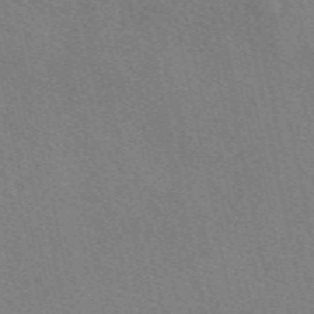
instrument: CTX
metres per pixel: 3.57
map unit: eAb
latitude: 50.6490
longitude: 107.9367
